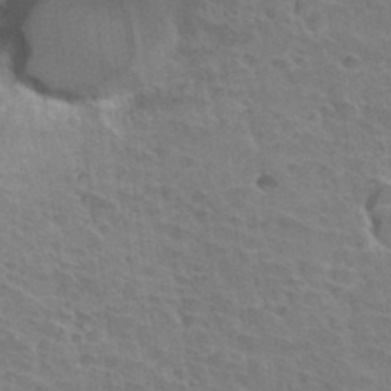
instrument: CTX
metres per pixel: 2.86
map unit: Hto
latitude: 33.5560
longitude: -41.9528
